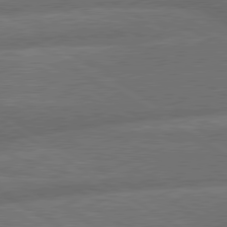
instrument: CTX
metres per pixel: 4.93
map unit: lApd
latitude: 79.8773
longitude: -165.5371
